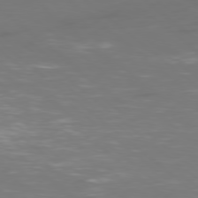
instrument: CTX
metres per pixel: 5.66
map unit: Ap
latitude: -79.5588
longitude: -61.4237
